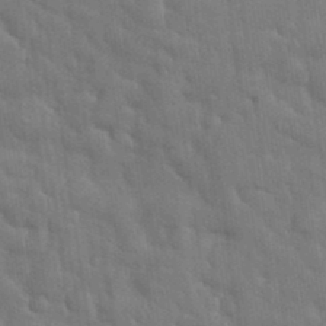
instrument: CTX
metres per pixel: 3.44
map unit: eHh
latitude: 35.5371
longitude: -61.1592
